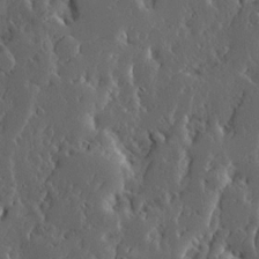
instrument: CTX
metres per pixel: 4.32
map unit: Ave
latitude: 13.8395
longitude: -136.2334
